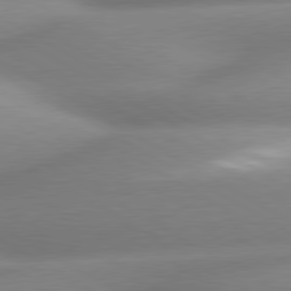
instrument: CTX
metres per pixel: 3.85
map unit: lApd
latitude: 80.0444
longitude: -157.9717
